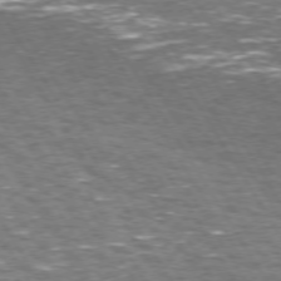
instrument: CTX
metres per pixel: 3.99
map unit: Hpe
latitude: 72.5357
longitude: -123.6883
